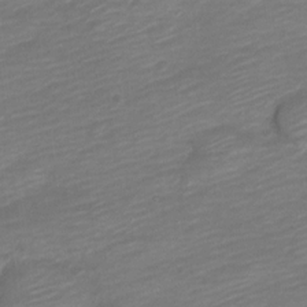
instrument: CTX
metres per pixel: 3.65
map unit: Nve
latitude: -18.0472
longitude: 109.3510
